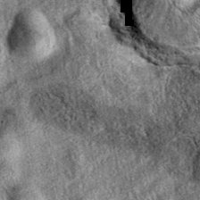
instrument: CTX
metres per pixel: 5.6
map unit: eAb
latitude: 37.8394
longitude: 109.0864
